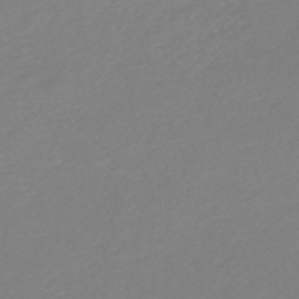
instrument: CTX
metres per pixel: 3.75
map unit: lHb
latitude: -44.1417
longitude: 70.9920
